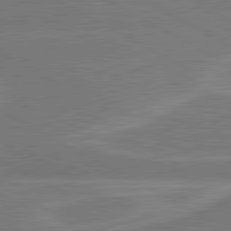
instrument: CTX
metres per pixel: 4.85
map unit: lApd
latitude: 80.4979
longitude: 128.5196
